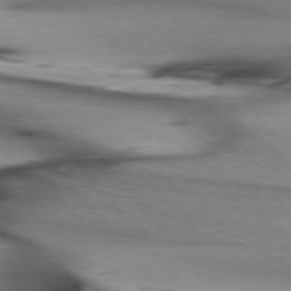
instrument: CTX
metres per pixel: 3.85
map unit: lApd
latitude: 75.7072
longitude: -66.0255
